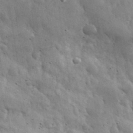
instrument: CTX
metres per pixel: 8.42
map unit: eHh
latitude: 33.8772
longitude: -69.8583
